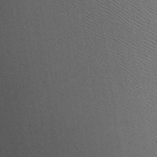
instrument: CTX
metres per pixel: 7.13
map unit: Htu
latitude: -7.0486
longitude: 155.4643
